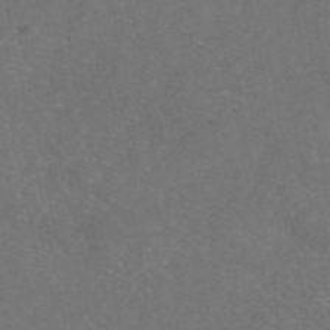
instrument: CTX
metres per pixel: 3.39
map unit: eAb
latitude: 47.2537
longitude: 109.7478
